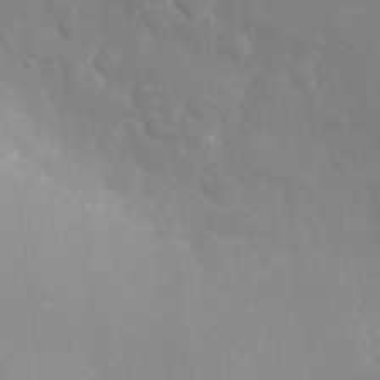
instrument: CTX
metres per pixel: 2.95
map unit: eHh
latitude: 31.4805
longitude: -58.4790
